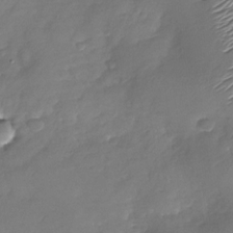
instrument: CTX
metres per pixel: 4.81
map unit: Nhu
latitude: -28.6707
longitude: -60.9513
